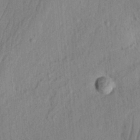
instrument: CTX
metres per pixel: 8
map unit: Ht
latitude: 8.3090
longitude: -75.8583
